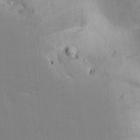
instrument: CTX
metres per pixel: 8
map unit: Aa
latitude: 32.1578
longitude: -144.7435
